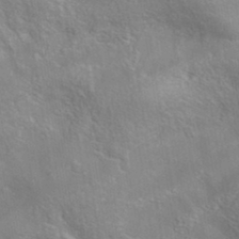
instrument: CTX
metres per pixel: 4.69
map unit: eAb
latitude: 34.8569
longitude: 111.4076
